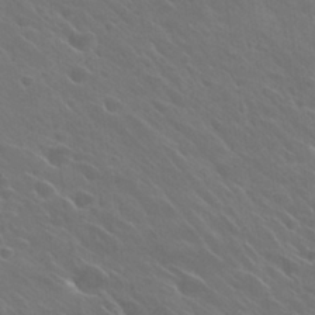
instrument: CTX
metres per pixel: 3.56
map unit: Hto
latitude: 27.2537
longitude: -41.8394
